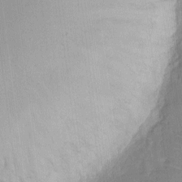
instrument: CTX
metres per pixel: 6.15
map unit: eHh
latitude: 9.1970
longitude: -70.6112
